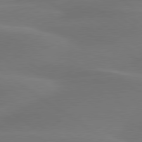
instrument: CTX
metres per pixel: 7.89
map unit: lApd
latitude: 79.7450
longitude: -90.4601
